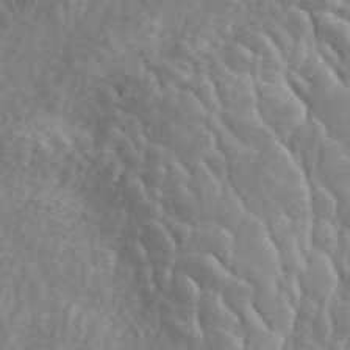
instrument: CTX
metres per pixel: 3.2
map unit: ANa
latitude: 45.7072
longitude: 28.8030
